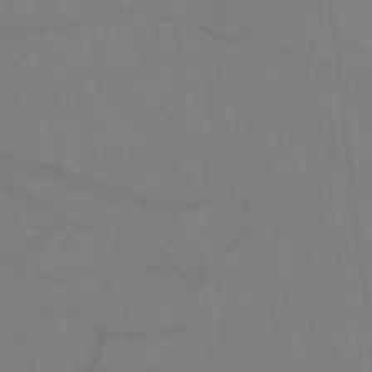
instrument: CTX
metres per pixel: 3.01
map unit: eHh
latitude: -42.7463
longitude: -32.7057
